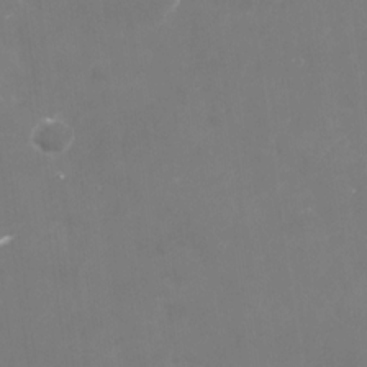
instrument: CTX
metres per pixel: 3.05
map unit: Nhu
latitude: -29.6722
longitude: -78.3656
